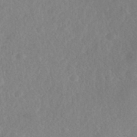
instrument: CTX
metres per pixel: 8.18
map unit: Nhe
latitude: -41.4832
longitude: -111.0648
